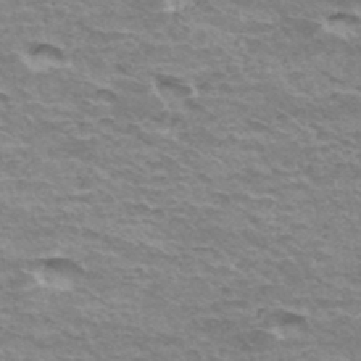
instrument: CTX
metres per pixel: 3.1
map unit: Hto
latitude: 35.7638
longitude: -42.8758
